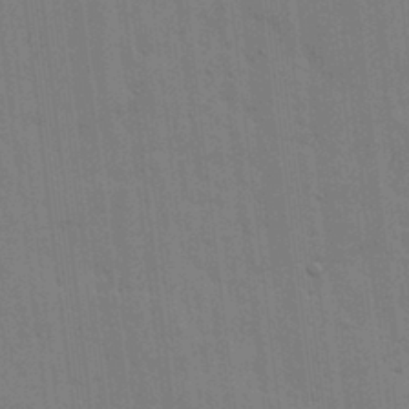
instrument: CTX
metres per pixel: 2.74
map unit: lHvf
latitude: 17.9528
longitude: -113.6505
